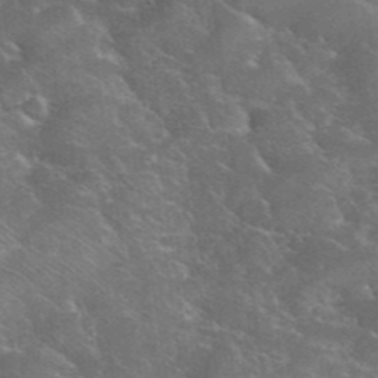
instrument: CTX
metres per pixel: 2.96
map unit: eHh
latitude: 36.6491
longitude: -67.0458
